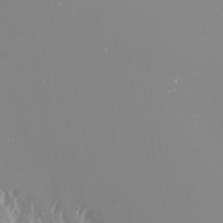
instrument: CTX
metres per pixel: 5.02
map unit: Nhu
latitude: -7.1809
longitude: -91.2348
